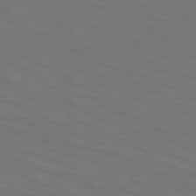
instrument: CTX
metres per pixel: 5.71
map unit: Hpe
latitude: 74.1578
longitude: -125.3859
